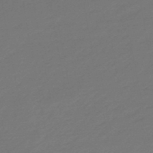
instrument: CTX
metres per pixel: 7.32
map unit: eHb
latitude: -47.5777
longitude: 85.8233
